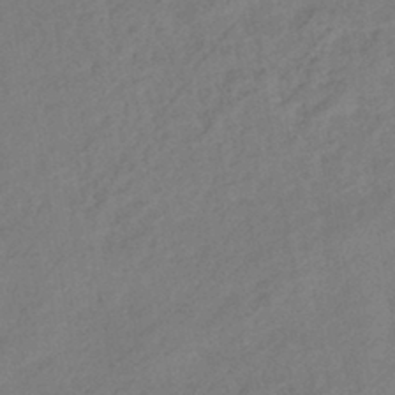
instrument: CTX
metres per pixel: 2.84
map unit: eHb
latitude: -43.3509
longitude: 85.2753
